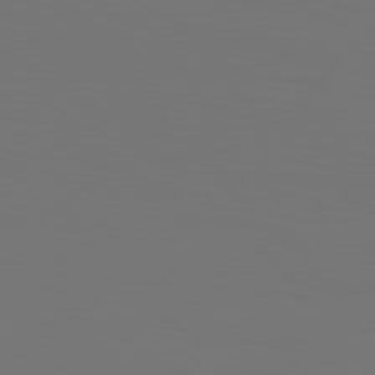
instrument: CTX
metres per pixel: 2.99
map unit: Hpe
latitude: 77.1781
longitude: -134.3278
